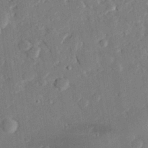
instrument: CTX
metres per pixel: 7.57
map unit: eHh
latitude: 28.4223
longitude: -82.1388
